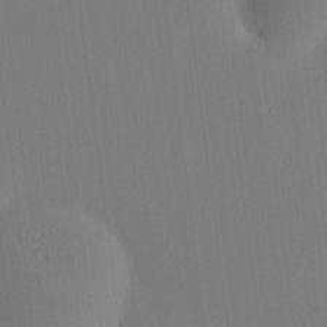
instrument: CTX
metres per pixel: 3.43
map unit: HNhu
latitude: 8.4979
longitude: 16.2173
